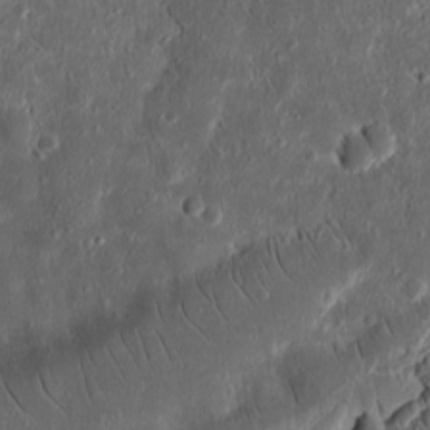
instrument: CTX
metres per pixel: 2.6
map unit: Ht
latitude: 11.5371
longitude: -75.4426
